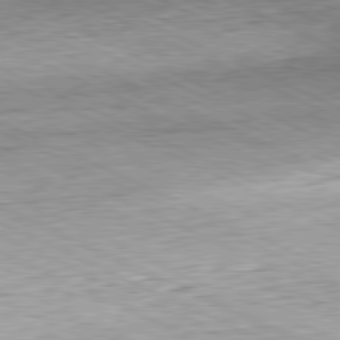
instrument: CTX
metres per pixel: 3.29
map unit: Hpe
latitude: -81.5021
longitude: 10.8786
